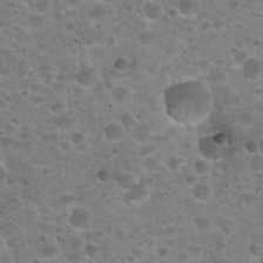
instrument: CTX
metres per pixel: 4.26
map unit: Hto
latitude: 23.9150
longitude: -49.2348
